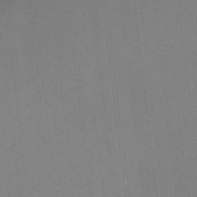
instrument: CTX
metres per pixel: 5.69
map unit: Ht
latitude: -15.5588
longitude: -48.9514
